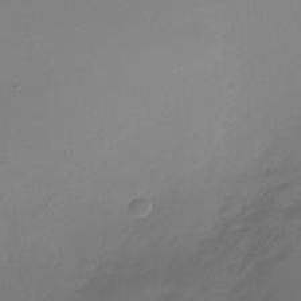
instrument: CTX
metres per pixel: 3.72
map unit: Nhu
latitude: -28.3873
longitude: -79.4805
